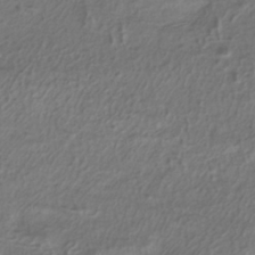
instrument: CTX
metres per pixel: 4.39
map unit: ANa
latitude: -37.8989
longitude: 94.8597
